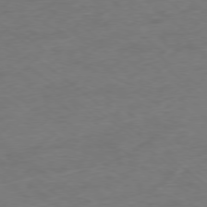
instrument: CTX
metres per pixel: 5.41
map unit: Ap
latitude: -77.8611
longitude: -76.2711
